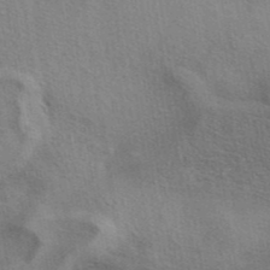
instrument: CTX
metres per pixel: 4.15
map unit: eAb
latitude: 41.4804
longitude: 103.7478
